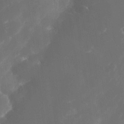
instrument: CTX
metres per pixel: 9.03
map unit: Nhe
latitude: -34.5385
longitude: -145.3859
